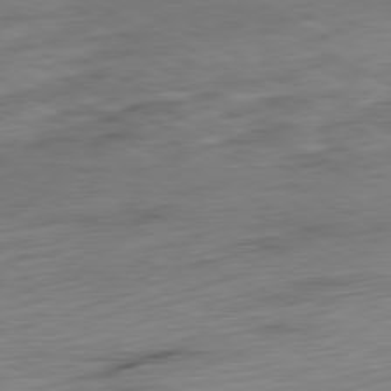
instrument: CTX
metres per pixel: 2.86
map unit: Ap
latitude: -81.0109
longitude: -82.9135
